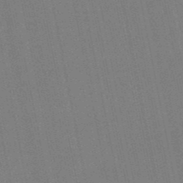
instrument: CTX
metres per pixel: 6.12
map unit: eHb
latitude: -50.3873
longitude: 69.3509
